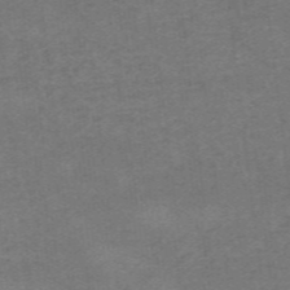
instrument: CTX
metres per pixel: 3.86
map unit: HNb
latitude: -55.6344
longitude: -46.1200
